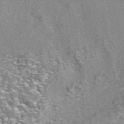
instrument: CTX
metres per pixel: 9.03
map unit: eAb
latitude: 41.8772
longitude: 106.0661
